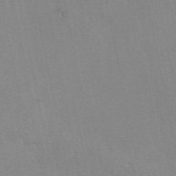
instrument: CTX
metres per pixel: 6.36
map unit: eAb
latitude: 49.8961
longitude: 104.4818
